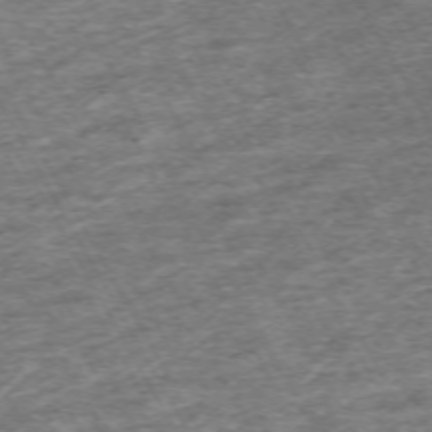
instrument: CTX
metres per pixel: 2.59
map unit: Hpe
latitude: -70.5763
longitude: 13.3321
